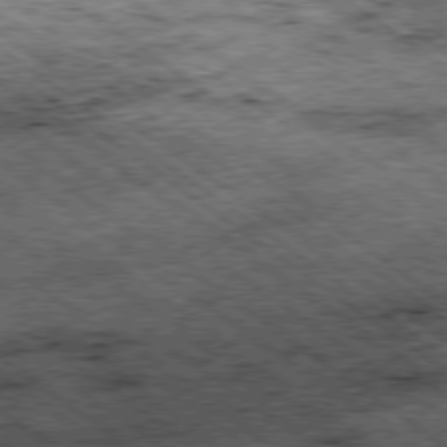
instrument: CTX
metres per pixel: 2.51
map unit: Hpe
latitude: -79.1242
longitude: 7.4643
